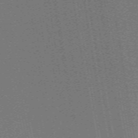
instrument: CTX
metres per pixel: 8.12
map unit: ANa
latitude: 51.7827
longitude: -70.5735
